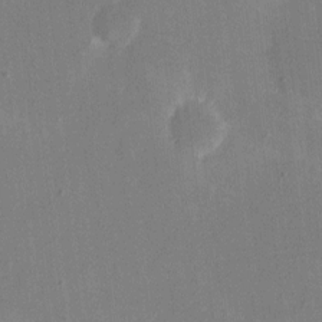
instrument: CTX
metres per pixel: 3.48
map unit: eHh
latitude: 10.3845
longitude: -69.0270
